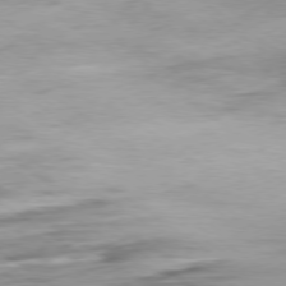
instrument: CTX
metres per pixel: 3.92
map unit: Hpe
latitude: -79.1620
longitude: -17.2348
